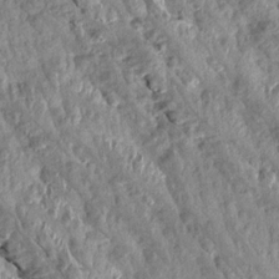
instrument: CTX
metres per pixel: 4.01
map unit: Aa
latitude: 15.8773
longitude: -144.9325
